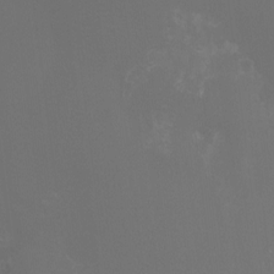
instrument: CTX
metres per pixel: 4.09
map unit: Htu
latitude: -13.3888
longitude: -47.9339
